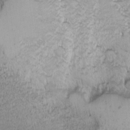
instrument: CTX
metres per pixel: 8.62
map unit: Nhu
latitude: -5.0486
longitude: -86.2522
